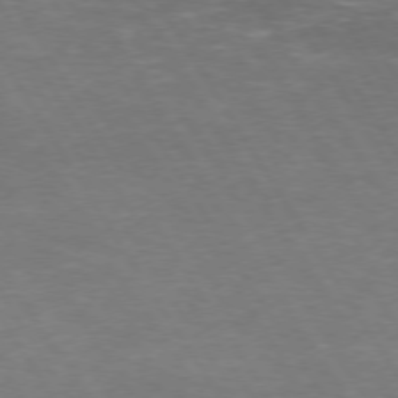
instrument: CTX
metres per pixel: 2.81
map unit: Hpe
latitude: 73.2537
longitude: -124.3656
